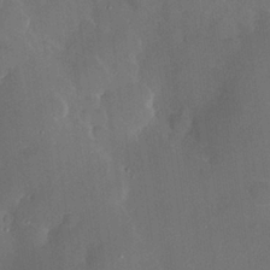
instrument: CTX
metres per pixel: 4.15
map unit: Hve
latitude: 25.1025
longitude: 150.8030
